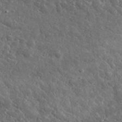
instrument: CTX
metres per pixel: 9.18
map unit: lHvf
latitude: 36.4034
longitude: -87.7638
